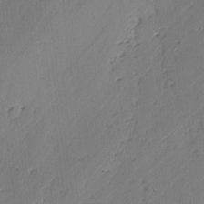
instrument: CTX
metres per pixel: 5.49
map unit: lAvf
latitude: -2.6140
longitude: -105.7261
